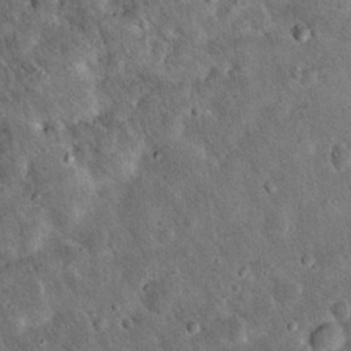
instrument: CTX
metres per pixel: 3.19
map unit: Hto
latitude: 15.7261
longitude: -35.3670
